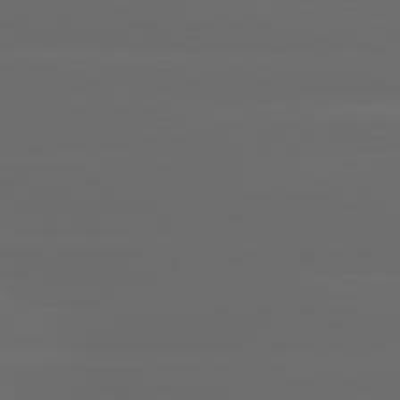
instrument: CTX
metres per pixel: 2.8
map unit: lApd
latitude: 80.8191
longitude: -136.1767
